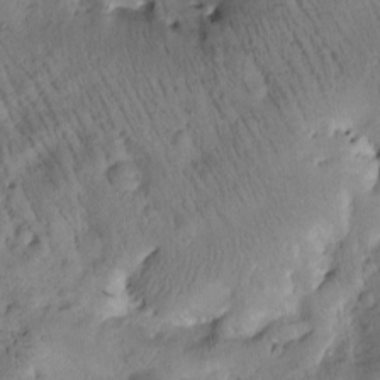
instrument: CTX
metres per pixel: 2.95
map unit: Htu
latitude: 0.8758
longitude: 174.5195
